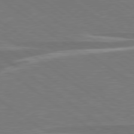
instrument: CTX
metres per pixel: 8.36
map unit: lApd
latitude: 78.9703
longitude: -94.7624
